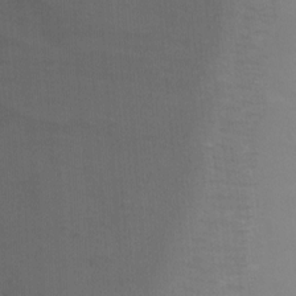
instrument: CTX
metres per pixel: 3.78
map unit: Ht
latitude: -2.9541
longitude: -27.2726
